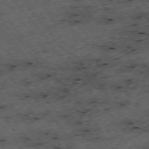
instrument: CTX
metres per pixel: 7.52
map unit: Hpe
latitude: -75.8045
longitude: -18.4790
